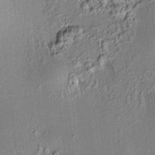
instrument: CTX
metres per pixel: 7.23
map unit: HNhu
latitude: 7.8016
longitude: 14.1039
